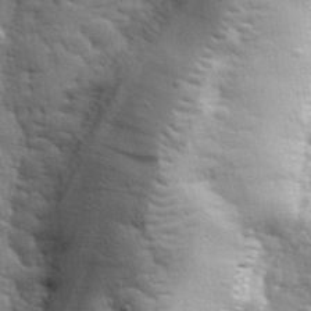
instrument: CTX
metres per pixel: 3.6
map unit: lHvf
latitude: 34.6112
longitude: -81.7450
